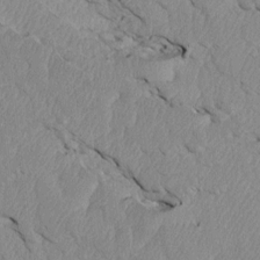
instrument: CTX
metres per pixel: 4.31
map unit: Htu
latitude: 3.7827
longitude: 152.8786
